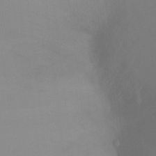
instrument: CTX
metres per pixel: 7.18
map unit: Ht
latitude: -14.6708
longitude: -43.2159
